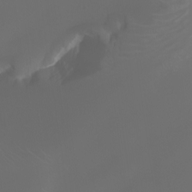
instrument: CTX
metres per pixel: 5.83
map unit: Htu
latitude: -5.0486
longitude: 138.4440
